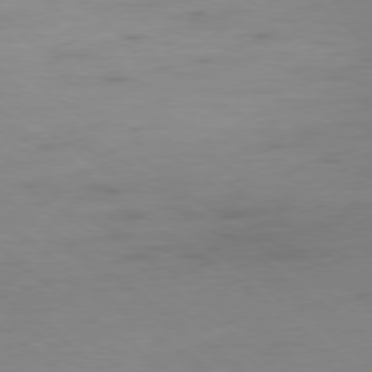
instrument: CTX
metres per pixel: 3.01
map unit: Ap
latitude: -79.0486
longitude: -78.2523
